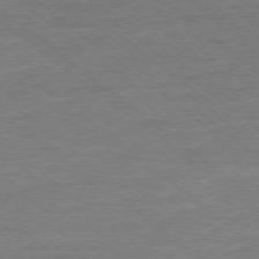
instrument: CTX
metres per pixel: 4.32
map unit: Ap
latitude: -78.9919
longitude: -101.0459
